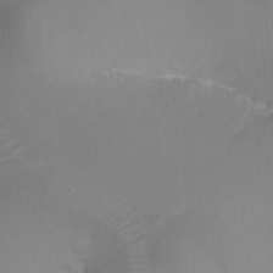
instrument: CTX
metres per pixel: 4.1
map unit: Ht
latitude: -16.6519
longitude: -42.4601
